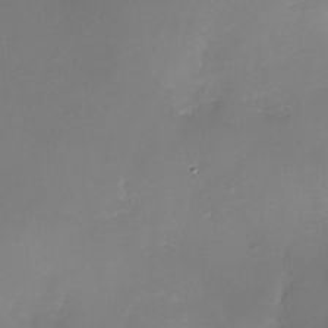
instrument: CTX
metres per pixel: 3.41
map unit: Nhe
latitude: -26.7652
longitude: -110.5735
